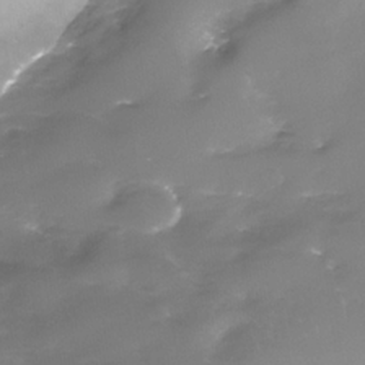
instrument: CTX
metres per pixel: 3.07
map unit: Nhe
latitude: -35.2754
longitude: -92.1200
